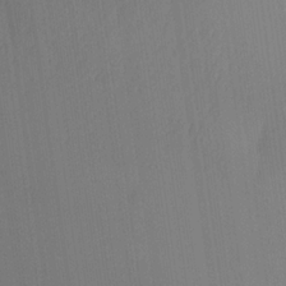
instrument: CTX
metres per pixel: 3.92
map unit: Ave
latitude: 21.4238
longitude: -138.1011
